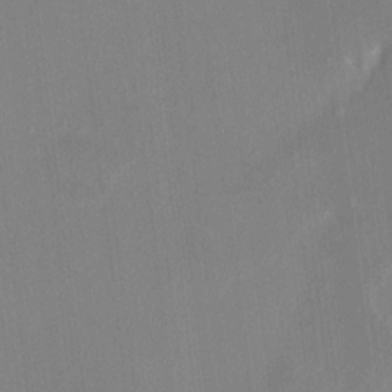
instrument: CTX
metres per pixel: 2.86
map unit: HNhu
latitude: 7.1403
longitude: 2.6329
